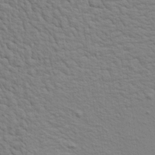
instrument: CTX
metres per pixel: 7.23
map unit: Aa
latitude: 19.3481
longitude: -141.8583
